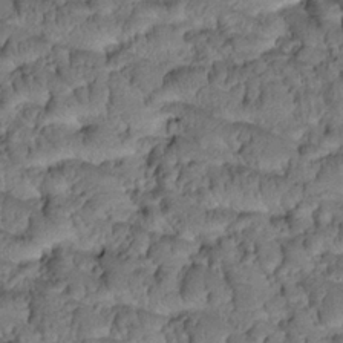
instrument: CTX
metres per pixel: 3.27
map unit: Htu
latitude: -2.6896
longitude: 173.5021
